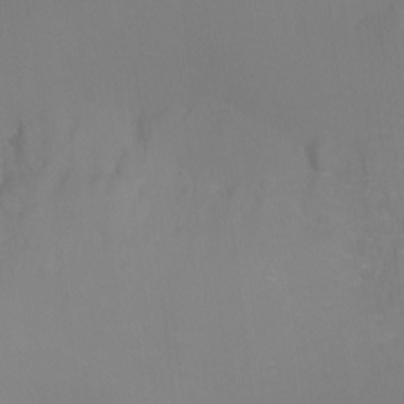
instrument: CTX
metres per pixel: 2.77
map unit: Ht
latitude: -8.1606
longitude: -35.0836
